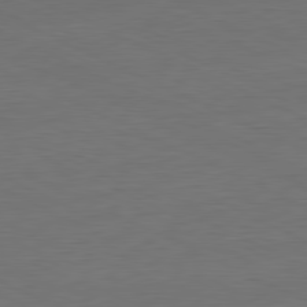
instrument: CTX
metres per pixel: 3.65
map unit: Ap
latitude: -81.3132
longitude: -76.8569
